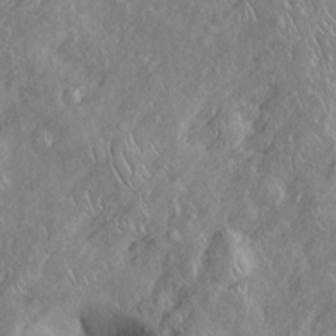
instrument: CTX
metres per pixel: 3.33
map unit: Htu
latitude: -6.8030
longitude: 153.4643
